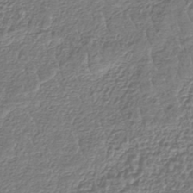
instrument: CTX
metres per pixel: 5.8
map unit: lHb
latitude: -42.2928
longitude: 64.8975
